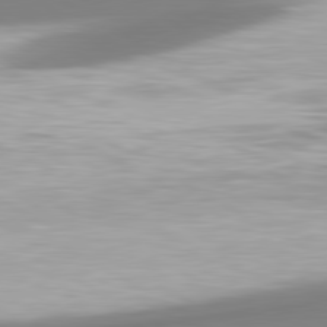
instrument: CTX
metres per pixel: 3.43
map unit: lApd
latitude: 80.5546
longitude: 178.3495
